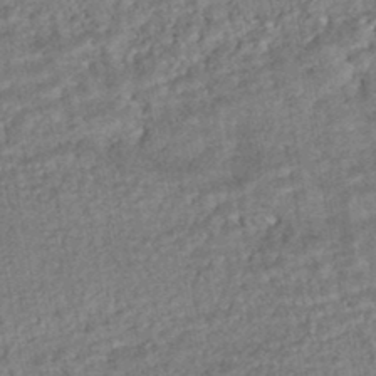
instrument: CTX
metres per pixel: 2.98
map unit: HNhu
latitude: -45.1431
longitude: 97.8611
